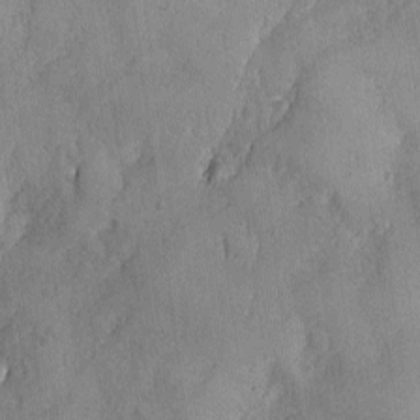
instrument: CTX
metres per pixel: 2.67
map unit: Ave
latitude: -7.5777
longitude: -118.7624
